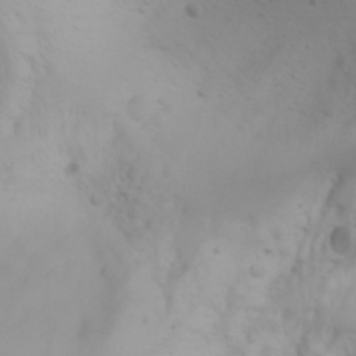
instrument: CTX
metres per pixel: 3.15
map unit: Aa
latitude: -3.4454
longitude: -71.0647
